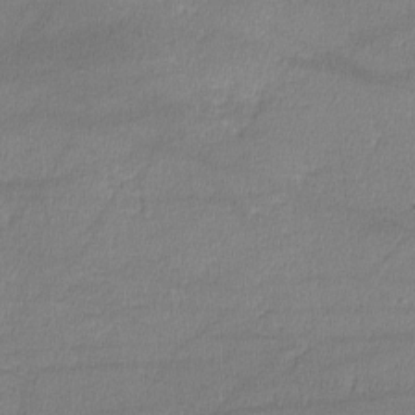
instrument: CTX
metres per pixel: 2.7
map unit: lHvf
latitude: -11.5399
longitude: -100.9514
